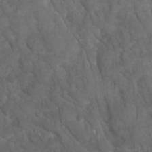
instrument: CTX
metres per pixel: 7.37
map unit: Ave
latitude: 16.4412
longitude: -132.6302
